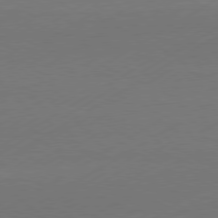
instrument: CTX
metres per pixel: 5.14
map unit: Hpe
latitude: -80.8597
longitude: 14.6330
